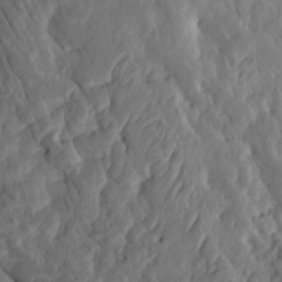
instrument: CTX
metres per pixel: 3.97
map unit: eHh
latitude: -0.7653
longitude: 14.6330
